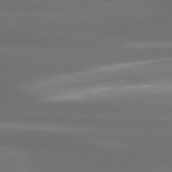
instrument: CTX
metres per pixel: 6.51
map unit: lApd
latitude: 80.8758
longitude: -139.5371
